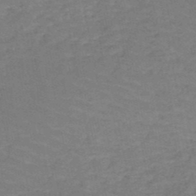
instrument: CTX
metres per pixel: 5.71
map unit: HNb
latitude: -49.9745
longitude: -52.7624
